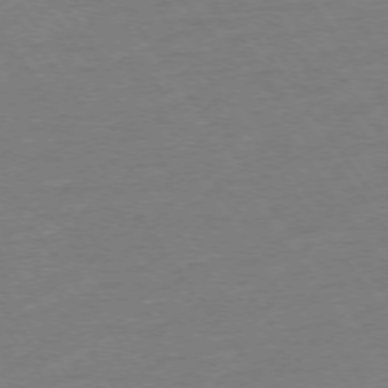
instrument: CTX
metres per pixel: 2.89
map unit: Ap
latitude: -74.3118
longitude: -85.0081
